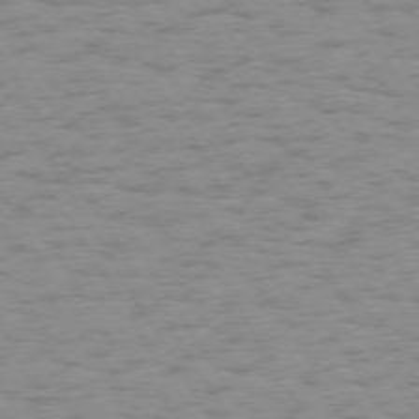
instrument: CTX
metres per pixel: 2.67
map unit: Hpe
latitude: 73.8395
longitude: -136.0255
